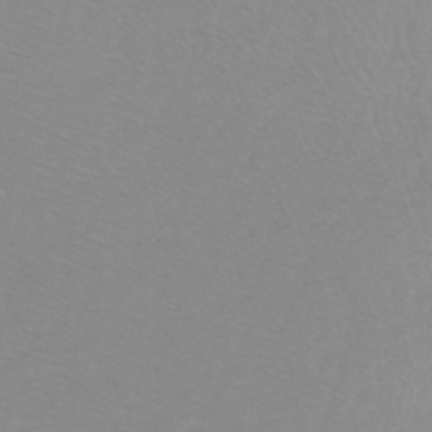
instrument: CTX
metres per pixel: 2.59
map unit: lHb
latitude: -44.2551
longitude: 53.6344
